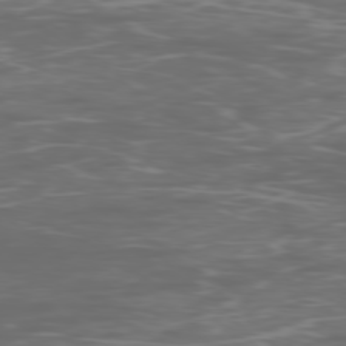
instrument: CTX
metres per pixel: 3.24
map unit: Ap
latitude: -78.6896
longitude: -75.5182
